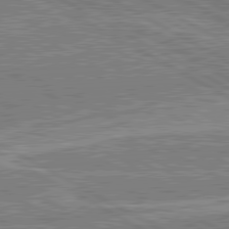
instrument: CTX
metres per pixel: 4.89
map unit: lApd
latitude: 80.5357
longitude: 144.0850
